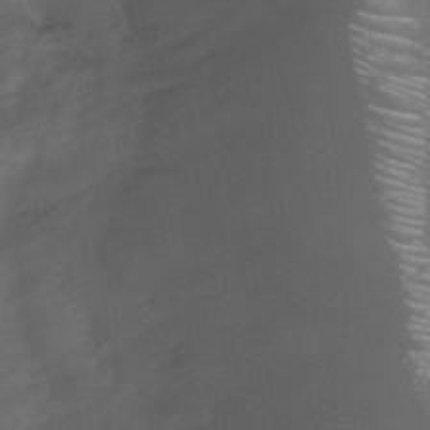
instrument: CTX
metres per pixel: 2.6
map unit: Nhe
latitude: -32.9542
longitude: -87.9906
